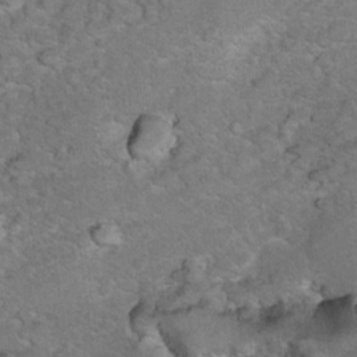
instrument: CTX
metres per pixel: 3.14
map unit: Hto
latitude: 7.5938
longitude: -30.4601
